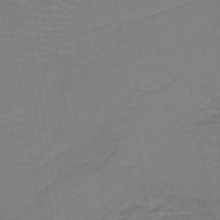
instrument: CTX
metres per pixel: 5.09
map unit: lHb
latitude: -42.5573
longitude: 53.2942
